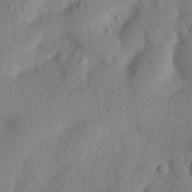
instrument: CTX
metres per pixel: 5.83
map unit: Nhu
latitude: 20.8002
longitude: -74.2334
